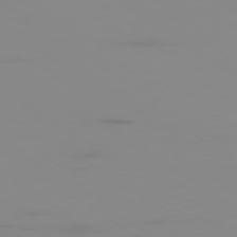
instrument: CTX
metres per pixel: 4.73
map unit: Ap
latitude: -79.2565
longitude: -94.5168
